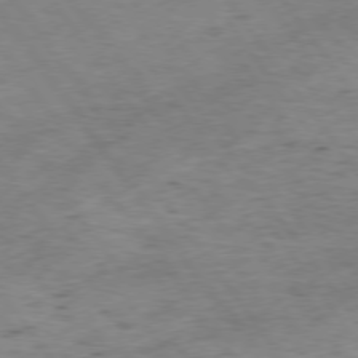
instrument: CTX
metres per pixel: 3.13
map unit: Hpe
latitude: 74.9703
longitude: -142.8947
